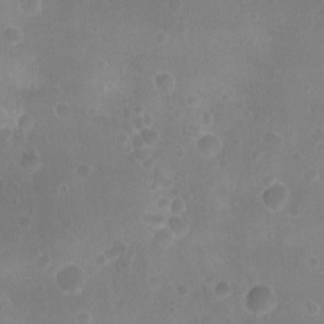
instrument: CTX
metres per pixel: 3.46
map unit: Nhu
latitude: -15.5966
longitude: -25.5560
